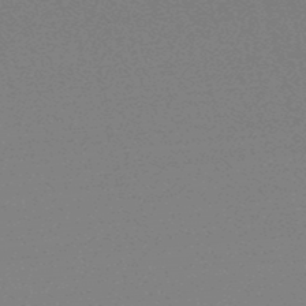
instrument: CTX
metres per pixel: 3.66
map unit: lHb
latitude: -48.7086
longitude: 82.1606
